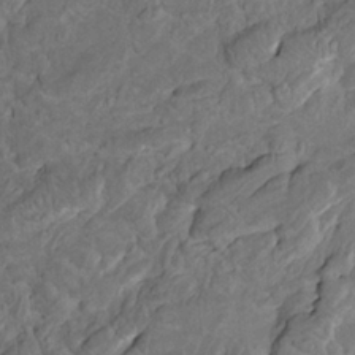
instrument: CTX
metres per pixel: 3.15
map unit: HNhu
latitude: 10.5924
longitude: 24.1039
